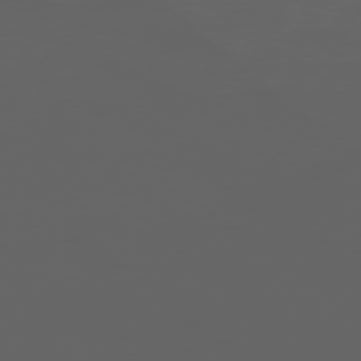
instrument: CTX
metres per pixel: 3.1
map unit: Ap
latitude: -77.4265
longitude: -75.7639
